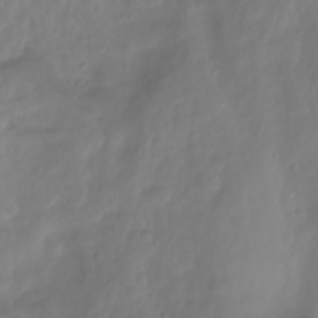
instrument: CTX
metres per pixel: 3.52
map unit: Nhu
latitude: -13.2943
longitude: -62.1956
